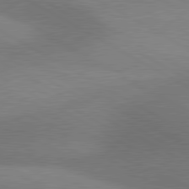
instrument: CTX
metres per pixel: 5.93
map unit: lApd
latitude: 80.8380
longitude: 125.9367
